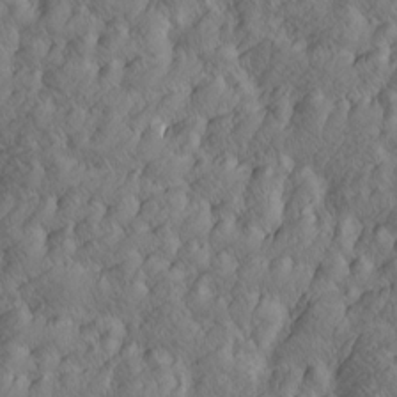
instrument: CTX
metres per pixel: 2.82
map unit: Htu
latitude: -4.9919
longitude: -176.5734
